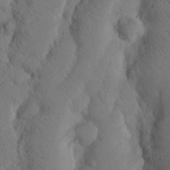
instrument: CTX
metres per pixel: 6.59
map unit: Nhu
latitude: 20.1578
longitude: -75.6694
